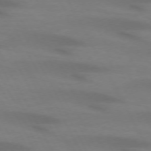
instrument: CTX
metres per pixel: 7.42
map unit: lApd
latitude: 72.4979
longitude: -49.1214
